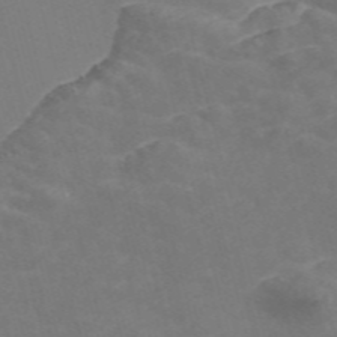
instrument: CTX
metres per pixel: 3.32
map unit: Nve
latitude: -58.0660
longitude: 57.0864
